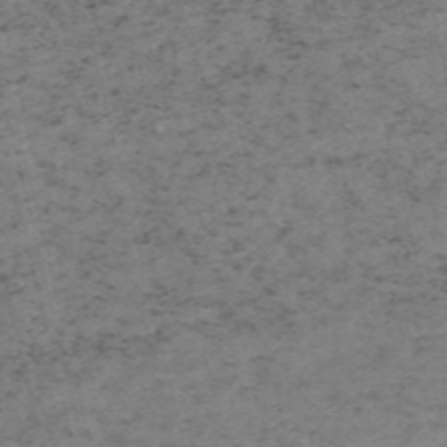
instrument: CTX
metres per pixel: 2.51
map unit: HNb
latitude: -55.0109
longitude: -46.4979
